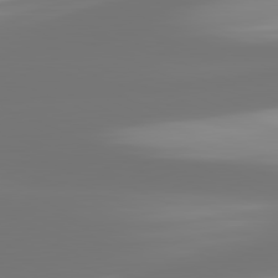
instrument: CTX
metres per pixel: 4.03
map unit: lApd
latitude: 81.9717
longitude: -166.7813
